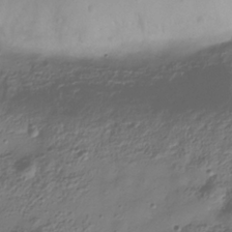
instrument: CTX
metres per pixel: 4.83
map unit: Hve
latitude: -34.0094
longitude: 90.6708
